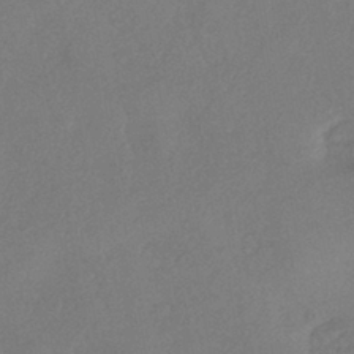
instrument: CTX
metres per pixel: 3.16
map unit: eHh
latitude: -42.0661
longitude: 120.4062
